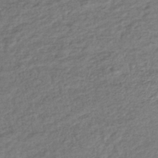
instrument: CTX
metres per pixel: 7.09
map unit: lHb
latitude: -40.6329
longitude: 70.7463
